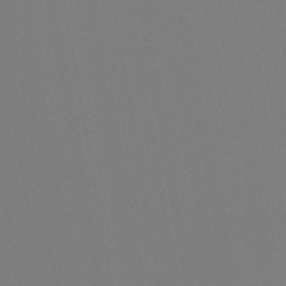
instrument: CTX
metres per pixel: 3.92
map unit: HNb
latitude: -44.5007
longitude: -44.5357
